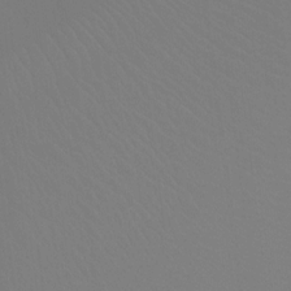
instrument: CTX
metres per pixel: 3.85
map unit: Ht
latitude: -16.1606
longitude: -47.5183
